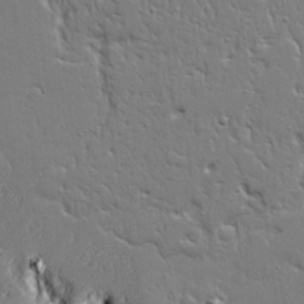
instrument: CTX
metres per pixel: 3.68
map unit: Ave
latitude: 20.4790
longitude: -127.7261
